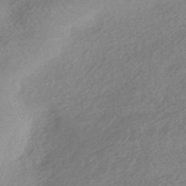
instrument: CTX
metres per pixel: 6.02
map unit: HNhu
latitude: -45.1053
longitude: 92.6329
